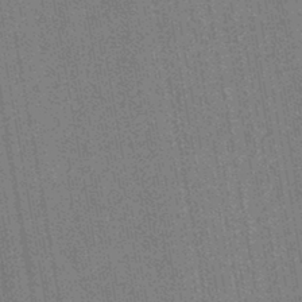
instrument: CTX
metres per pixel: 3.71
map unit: HNb
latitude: -44.2928
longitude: -37.7639
